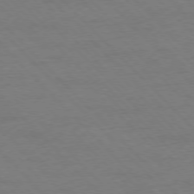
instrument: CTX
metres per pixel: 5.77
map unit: Ap
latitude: -77.2943
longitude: -87.3481
